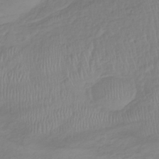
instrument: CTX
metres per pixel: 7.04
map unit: lHb
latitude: -36.6518
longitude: 69.6532
